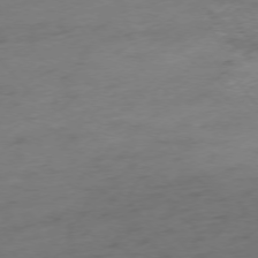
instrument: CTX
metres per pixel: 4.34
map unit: Hpe
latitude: -75.7667
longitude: -14.7058
